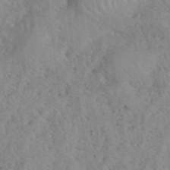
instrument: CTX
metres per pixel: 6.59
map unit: eHh
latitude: 40.5356
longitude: -56.5167
